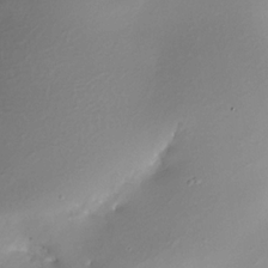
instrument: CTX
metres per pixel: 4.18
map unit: Nhe
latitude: -32.4062
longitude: -115.7449
